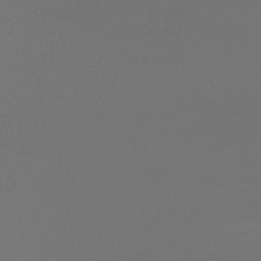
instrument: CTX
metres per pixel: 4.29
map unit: lHb
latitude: -43.8800
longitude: 75.7100
